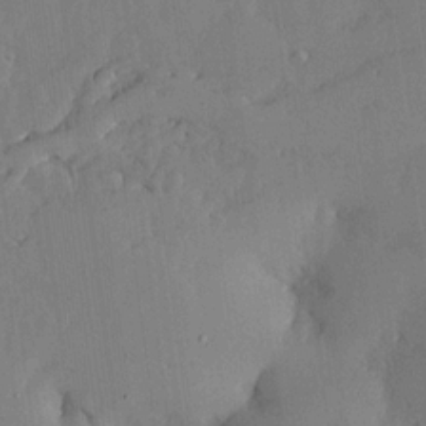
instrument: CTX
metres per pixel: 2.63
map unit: lHvf
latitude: 19.1592
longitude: -116.1578
